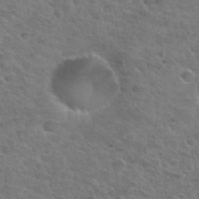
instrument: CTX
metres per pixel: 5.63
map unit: Hto
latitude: 32.6679
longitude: -49.8772
